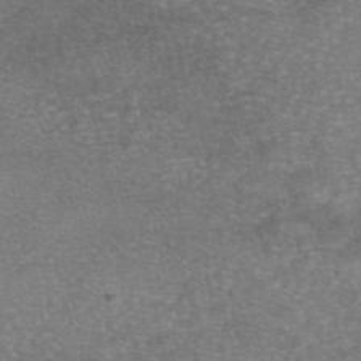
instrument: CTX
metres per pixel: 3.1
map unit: eAb
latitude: 46.0822
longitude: 104.3873
